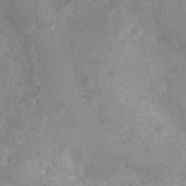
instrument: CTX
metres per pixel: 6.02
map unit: Nhu
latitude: 2.4412
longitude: -15.2159
